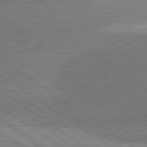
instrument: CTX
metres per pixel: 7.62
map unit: lApd
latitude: 81.4804
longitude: 141.2376
